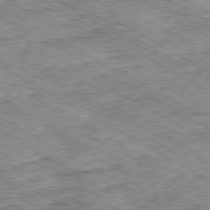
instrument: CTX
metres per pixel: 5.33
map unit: Ap
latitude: -80.3307
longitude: -48.5357
